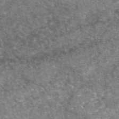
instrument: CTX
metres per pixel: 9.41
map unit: eAb
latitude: 50.3656
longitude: 112.3495
